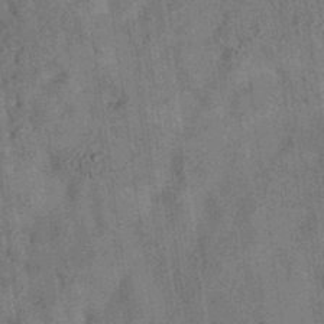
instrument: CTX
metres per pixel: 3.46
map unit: eAb
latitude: 35.0269
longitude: 109.2376
